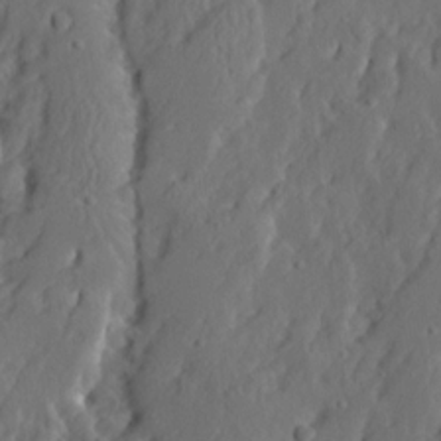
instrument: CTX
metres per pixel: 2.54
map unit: Ave
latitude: 13.9339
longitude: -135.3103
